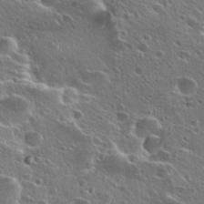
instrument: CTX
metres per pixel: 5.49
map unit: Hto
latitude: 25.9528
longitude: -45.7638
